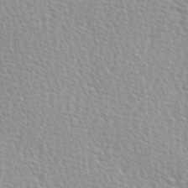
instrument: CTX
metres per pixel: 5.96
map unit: Hve
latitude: 2.4601
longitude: -121.8962
